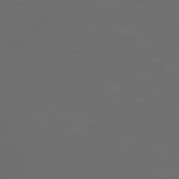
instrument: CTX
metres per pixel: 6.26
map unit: Hpe
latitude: 77.7449
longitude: -124.5923
